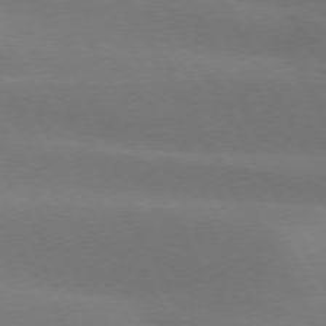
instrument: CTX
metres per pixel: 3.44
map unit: lApd
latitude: 73.5938
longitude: -49.1781
